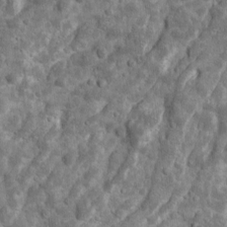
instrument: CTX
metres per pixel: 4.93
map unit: Ave
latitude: 16.8002
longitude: -134.2333
